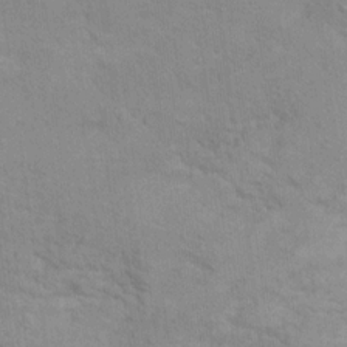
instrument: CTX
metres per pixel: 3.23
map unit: Nhu
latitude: 13.0270
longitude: -36.4223
